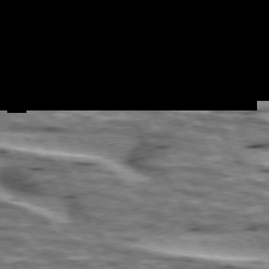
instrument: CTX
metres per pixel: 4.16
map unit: lApd
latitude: 74.4979
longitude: -56.0255
